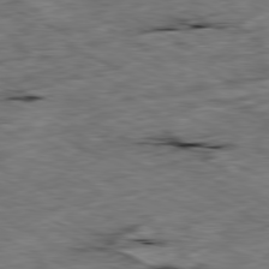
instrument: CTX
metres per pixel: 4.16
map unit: Ap
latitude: -80.6141
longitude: -91.6127
